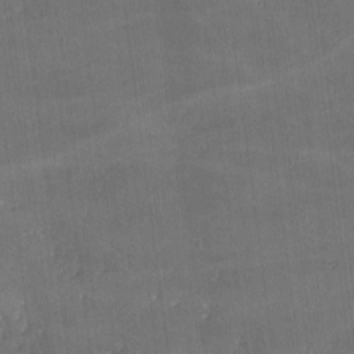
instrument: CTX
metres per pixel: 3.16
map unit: lHvf
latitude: -9.0297
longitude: -101.7072
